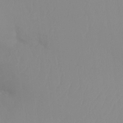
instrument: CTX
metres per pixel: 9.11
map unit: Ht
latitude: -14.4629
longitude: -50.3467
